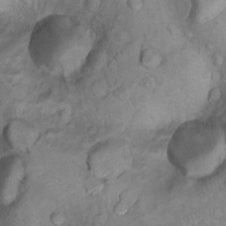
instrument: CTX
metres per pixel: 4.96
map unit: Nhu
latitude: 13.7639
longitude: -28.7624
